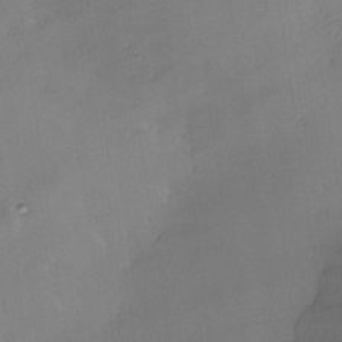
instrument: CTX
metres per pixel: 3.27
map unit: Nhe
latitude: -31.4076
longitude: -116.8191
